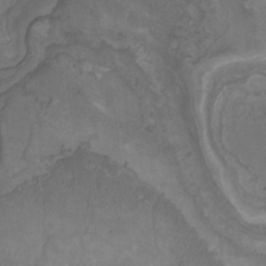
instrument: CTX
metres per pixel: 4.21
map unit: Nhu
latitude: -9.8422
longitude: -76.3089
